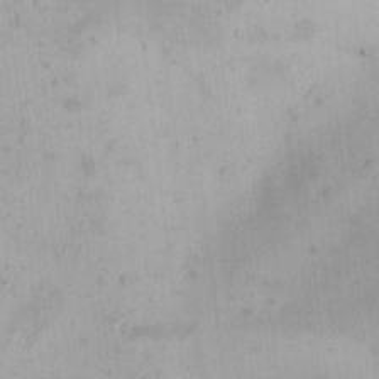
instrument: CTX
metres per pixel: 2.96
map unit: HNhu
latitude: 5.6316
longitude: 3.7099
